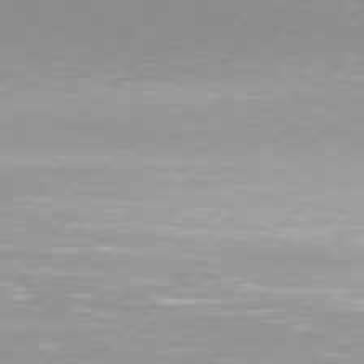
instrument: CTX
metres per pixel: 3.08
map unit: Hpe
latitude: 77.9717
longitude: -131.8773
